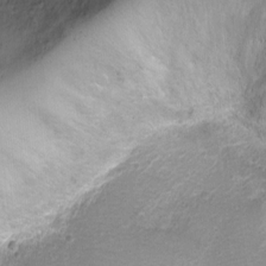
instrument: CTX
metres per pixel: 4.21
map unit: Ht
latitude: 1.4426
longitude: -25.4237
